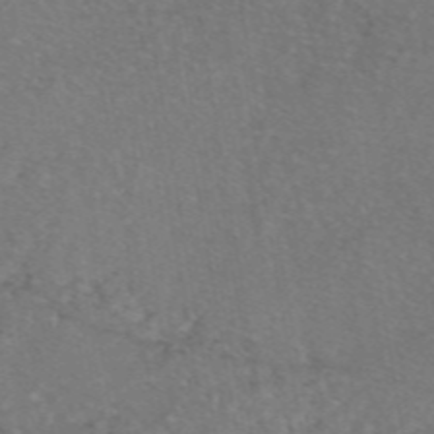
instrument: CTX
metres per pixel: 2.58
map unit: eAb
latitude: 47.8773
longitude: 110.9352
